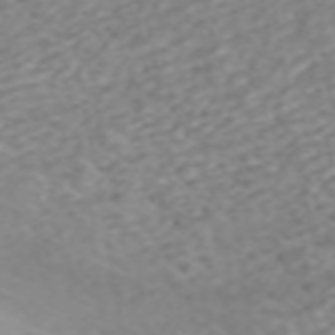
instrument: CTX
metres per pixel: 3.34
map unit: ANa
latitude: 45.2537
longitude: 22.2929
